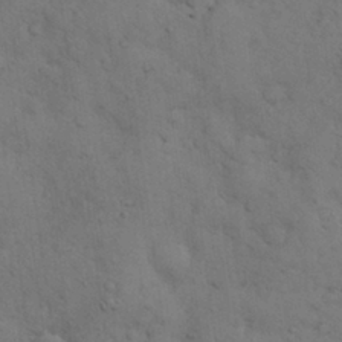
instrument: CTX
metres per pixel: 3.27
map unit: Nhu
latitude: 28.8191
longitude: -69.7639
